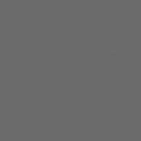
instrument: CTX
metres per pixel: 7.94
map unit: Ap
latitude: -77.7856
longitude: -75.4993
